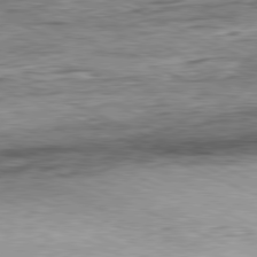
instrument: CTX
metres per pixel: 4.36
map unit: Hpe
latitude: -81.5399
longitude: 11.6722
